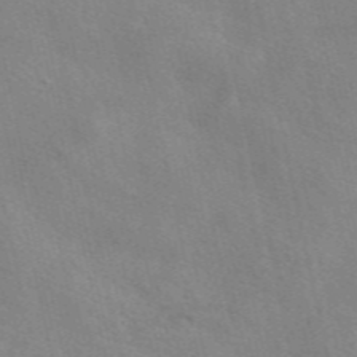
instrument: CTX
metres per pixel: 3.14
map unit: eAb
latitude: 49.9150
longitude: 120.3117
